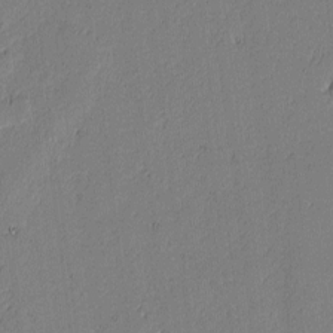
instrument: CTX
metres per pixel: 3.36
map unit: lAvf
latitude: -0.7086
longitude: -106.2523
